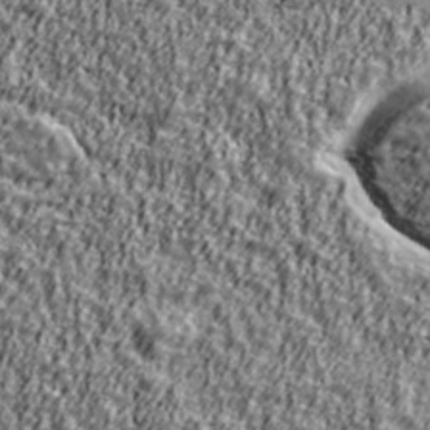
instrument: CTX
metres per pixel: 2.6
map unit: Ave
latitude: 42.1767
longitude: -112.2900
